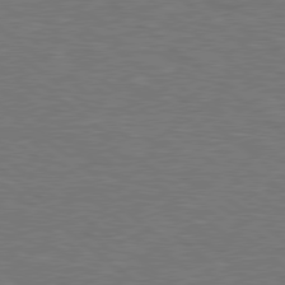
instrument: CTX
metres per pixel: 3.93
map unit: Hpe
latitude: 78.6302
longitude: -153.4427
